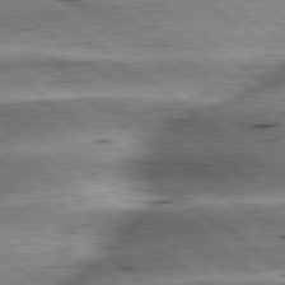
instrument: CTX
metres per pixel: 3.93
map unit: lApd
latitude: 79.4427
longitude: -140.4034
